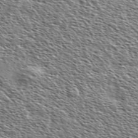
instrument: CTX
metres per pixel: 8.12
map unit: Ave
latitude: 37.2537
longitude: -110.6113
